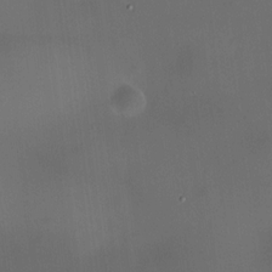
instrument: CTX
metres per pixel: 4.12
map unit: HNhu
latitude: 9.8583
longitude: 9.7478
